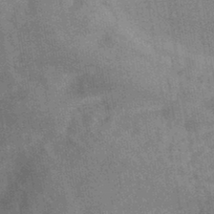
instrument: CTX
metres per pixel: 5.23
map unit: lHb
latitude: -40.0283
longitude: 75.4833
